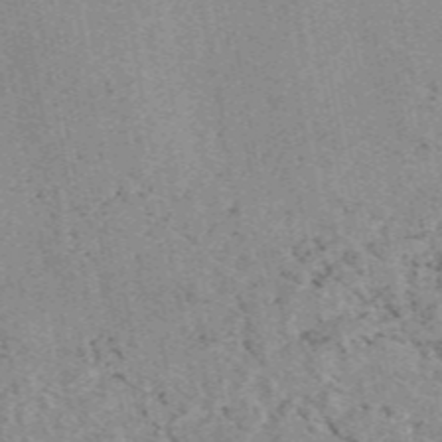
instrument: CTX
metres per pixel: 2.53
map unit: eAb
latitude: 48.5735
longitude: 104.3117
